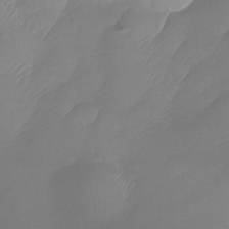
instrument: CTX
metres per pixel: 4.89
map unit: Nhe
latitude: -37.3887
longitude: -118.7057
